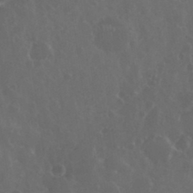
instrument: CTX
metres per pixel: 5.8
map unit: eHh
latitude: 33.7828
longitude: -61.2159
